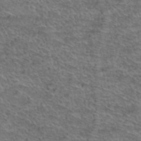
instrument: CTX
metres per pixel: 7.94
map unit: Hto
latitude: 39.2348
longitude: -43.5938
